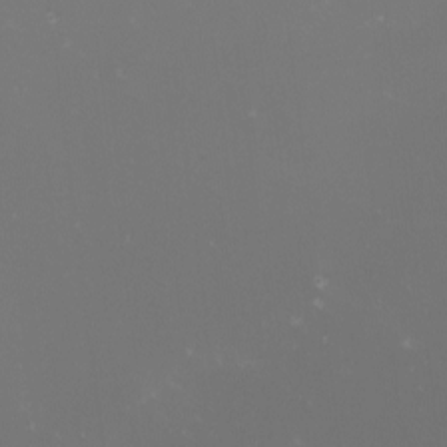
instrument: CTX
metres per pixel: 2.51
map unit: Nhu
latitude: -4.2361
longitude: -90.6302
